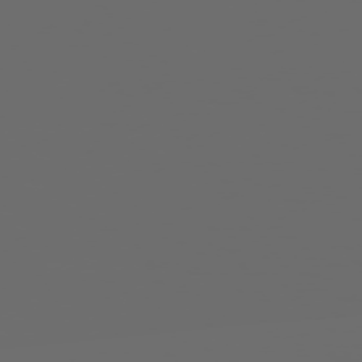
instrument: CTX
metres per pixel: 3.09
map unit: Hpe
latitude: 73.7639
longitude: -127.9717
